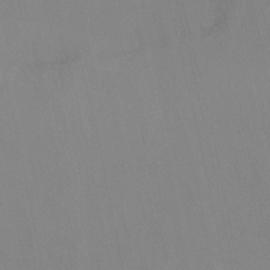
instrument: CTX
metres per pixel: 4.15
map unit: Ht
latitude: -13.2376
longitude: -58.5546
